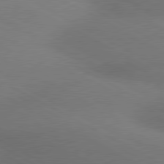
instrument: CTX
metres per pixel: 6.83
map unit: lApd
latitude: 80.4223
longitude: 129.0109
